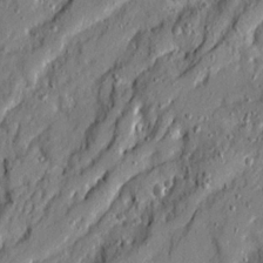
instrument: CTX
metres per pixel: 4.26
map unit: Ave
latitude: 19.5182
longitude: -129.1592
